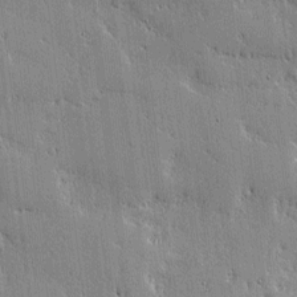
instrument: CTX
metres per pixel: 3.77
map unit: lAvf
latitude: -1.5588
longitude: -105.6316
